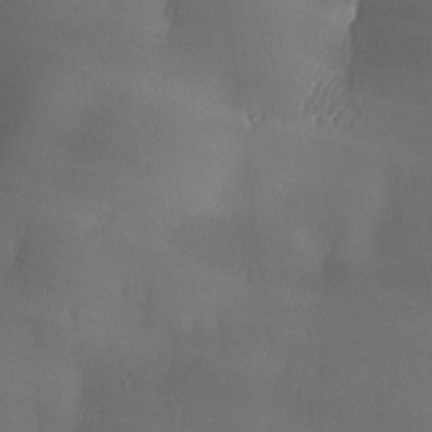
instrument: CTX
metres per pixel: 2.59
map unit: Ave
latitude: -6.5762
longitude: -120.8947
